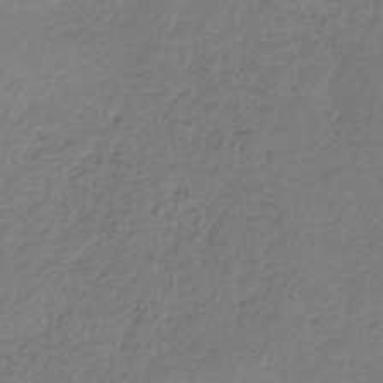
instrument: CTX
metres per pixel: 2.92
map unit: HNb
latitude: -35.0297
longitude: 59.1620
